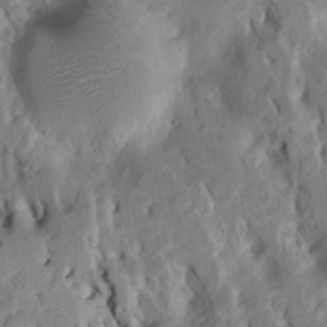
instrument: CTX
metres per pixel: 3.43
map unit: Htu
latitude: -8.0850
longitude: 145.4077
